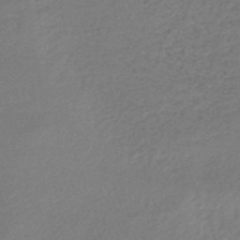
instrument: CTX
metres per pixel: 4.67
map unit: lHb
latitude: -45.8611
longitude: 62.9163
